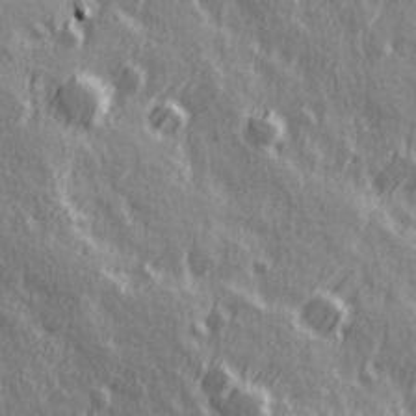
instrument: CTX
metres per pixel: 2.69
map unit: Hve
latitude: 26.1200
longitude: 146.4818
